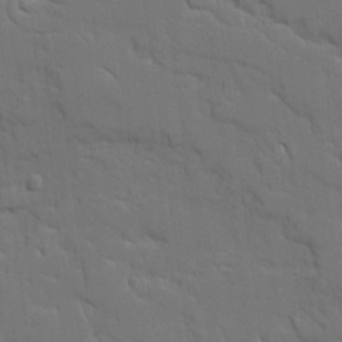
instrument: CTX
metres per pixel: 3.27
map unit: Ave
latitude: 18.7435
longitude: -128.5357
